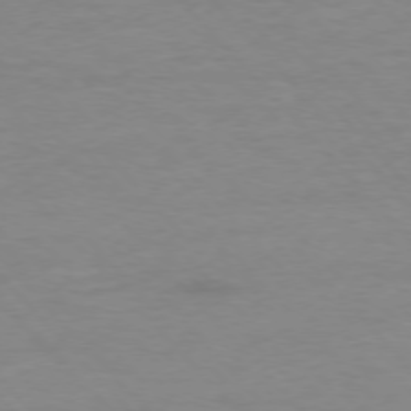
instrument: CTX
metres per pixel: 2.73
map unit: Ap
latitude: -77.1431
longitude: -83.5749
